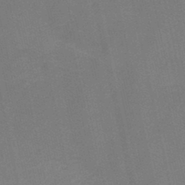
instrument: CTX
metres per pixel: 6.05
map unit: HNb
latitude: -45.1998
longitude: -37.7639
